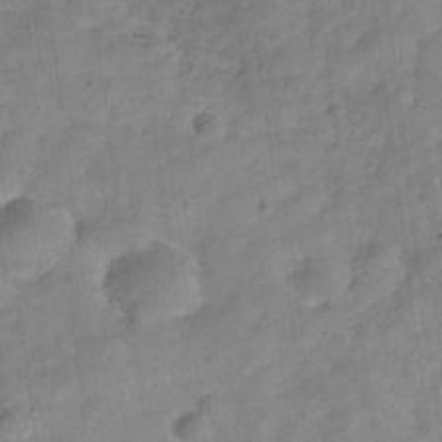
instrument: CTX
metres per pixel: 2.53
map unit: Hve
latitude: -31.9367
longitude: 92.6329
